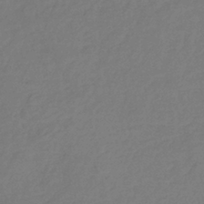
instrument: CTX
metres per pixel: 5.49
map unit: eHb
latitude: -37.1620
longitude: 78.7652
